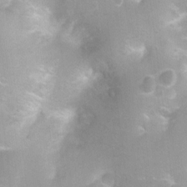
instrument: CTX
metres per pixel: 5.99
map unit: Ht
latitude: -0.9731
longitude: -20.0444
